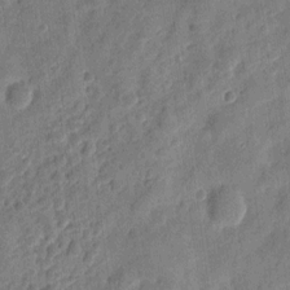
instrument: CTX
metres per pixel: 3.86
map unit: eHh
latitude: 8.3090
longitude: -74.3845
